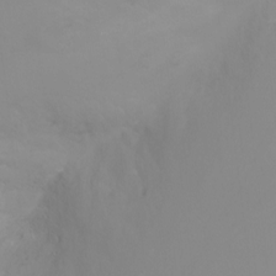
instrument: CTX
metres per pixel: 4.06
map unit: Nhu
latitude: -12.0283
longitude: -63.1970
